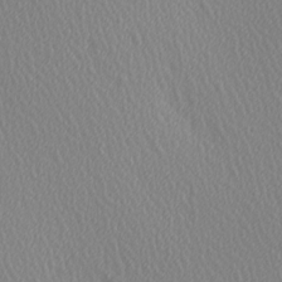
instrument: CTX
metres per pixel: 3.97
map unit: Ave
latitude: 3.6883
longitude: -112.6868
